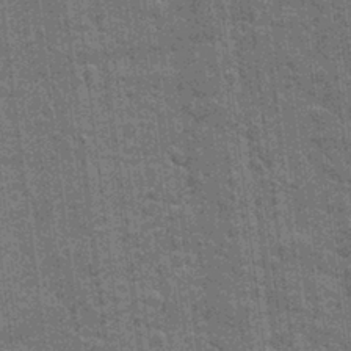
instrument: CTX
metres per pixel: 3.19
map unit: eHh
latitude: 7.9339
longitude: -74.4979
